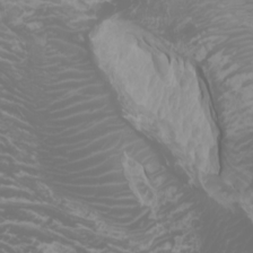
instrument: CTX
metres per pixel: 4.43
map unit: Htu
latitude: -0.6141
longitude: -77.0269
